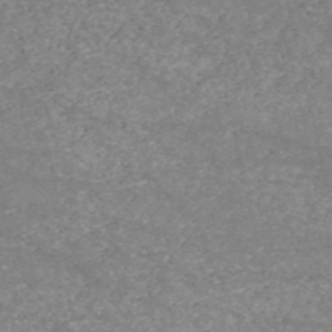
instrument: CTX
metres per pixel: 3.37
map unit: HNb
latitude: -53.8044
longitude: -38.7057
